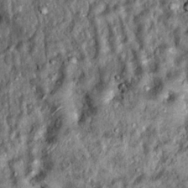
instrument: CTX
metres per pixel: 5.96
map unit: Hto
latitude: 14.6491
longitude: -35.2726
